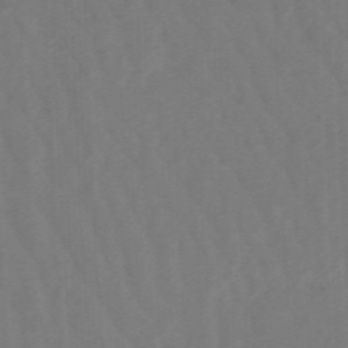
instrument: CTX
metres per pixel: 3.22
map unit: lHb
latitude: -48.5007
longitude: 83.8611
